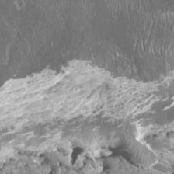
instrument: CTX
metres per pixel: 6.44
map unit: HNhu
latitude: 1.6882
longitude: 6.5762
